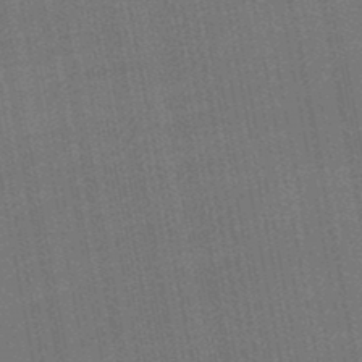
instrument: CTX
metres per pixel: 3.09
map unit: lHb
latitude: -47.5210
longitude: 66.8408
